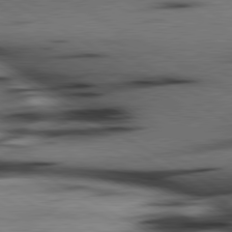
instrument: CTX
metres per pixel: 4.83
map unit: lApd
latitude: 80.2711
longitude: 162.6896
